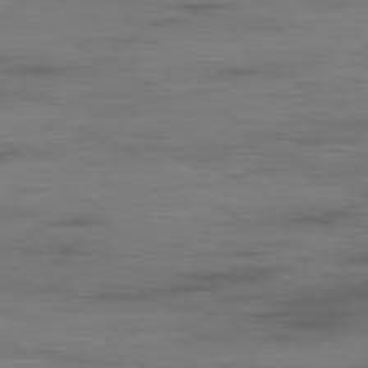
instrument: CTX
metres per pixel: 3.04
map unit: Ap
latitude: -79.3131
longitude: -77.9339
